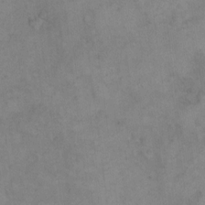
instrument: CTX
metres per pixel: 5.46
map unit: eHh
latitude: 8.1389
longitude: -62.8758
